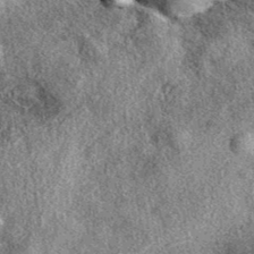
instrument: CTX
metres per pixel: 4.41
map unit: eAb
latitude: 39.7638
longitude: 107.9367
